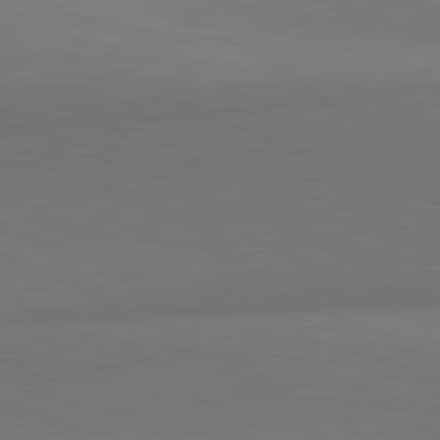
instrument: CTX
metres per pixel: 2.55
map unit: lApd
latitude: 82.0822
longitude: 148.9164
